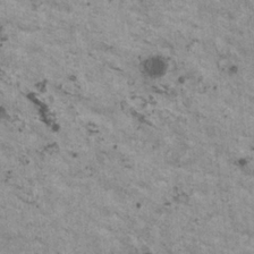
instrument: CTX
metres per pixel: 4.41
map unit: HNhu
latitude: 2.6301
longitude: 4.4251
